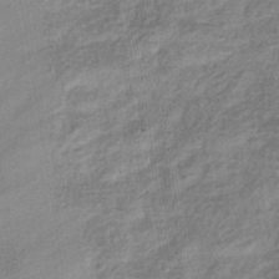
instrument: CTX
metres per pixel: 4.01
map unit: eHb
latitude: -37.7099
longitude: 79.7666
